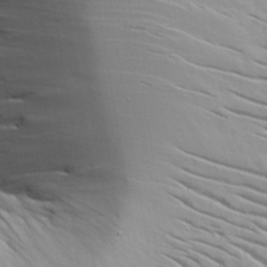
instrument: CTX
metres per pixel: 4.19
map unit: lAvf
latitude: 16.3845
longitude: -125.4993
